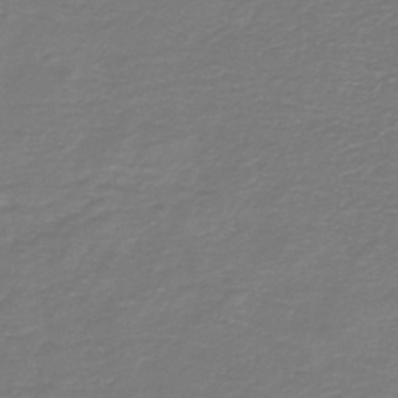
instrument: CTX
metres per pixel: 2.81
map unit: HNb
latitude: -47.1998
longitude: 52.2172
